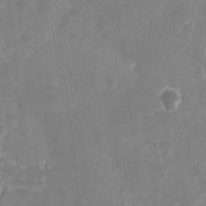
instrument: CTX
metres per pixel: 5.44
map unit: eHh
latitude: 10.2712
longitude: -71.6694
